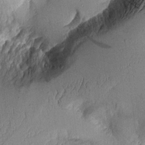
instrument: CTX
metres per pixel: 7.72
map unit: Aa
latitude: 10.2145
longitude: -128.0822
